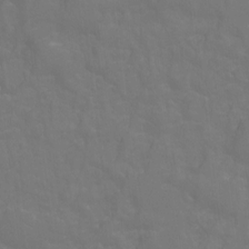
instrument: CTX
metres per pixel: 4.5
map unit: Hto
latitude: -2.6329
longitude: -35.1592
